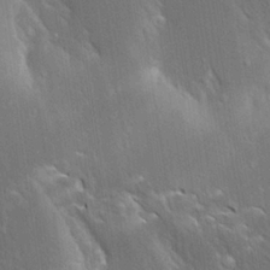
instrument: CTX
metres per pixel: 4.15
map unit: Aa
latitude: 18.8569
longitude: -149.7261
